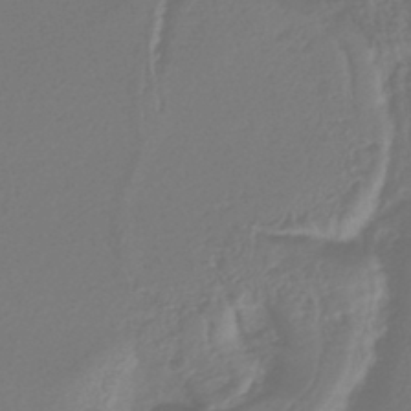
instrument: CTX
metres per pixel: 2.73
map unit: lHb
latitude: -43.5210
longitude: 77.8800
